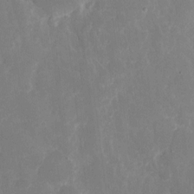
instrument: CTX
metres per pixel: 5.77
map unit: eHh
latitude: 7.7639
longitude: -69.6316
